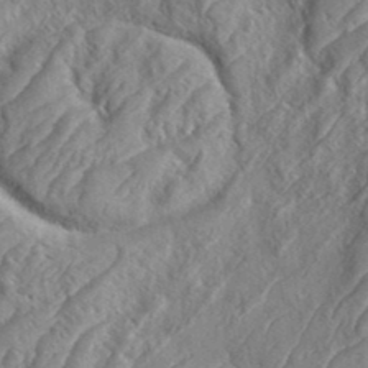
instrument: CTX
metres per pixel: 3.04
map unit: eHh
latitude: 36.6302
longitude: -137.3671
